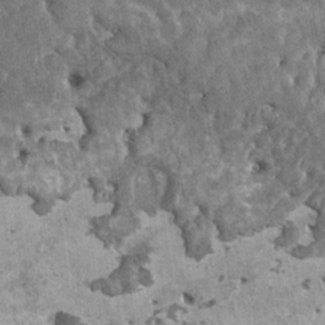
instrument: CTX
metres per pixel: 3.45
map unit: HNhu
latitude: 1.9339
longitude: 0.0850
